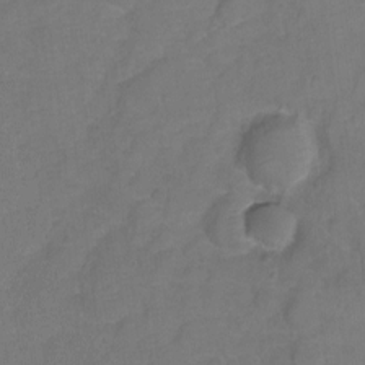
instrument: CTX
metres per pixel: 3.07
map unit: Hto
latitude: 3.3481
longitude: -33.0647
